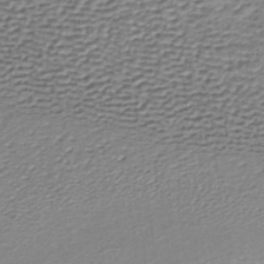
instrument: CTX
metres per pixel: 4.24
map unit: lHb
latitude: -35.2376
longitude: 60.5763
